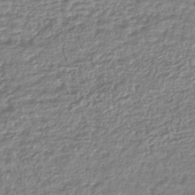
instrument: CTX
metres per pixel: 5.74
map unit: lHb
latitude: -41.6533
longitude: 71.8611
